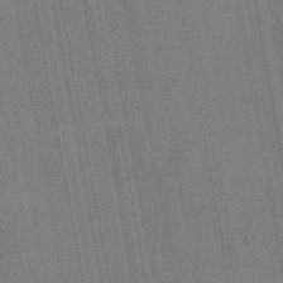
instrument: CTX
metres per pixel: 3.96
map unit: HNb
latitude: -45.3510
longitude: 52.6896
